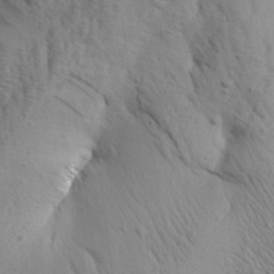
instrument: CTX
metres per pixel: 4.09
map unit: Aa
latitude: 25.6316
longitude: -144.0444
